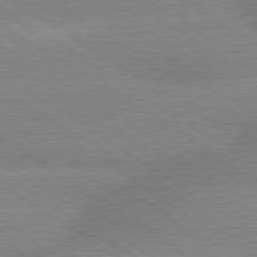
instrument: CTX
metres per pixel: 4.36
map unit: lApd
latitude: 79.5938
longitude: -152.4034
